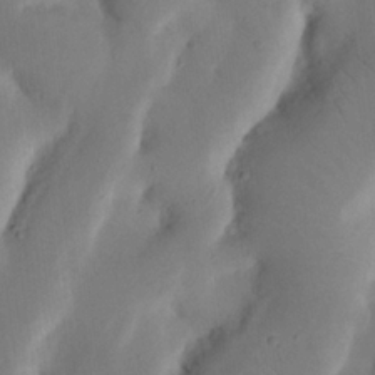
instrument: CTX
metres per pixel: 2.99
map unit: Nhu
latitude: 19.2726
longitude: -74.3845
